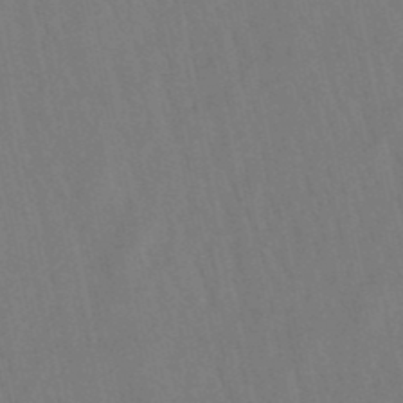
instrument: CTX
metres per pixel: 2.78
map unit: lHb
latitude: -49.6344
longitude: 72.1606
